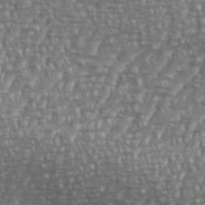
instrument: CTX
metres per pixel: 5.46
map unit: eHh
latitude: 35.5560
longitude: -134.0444
